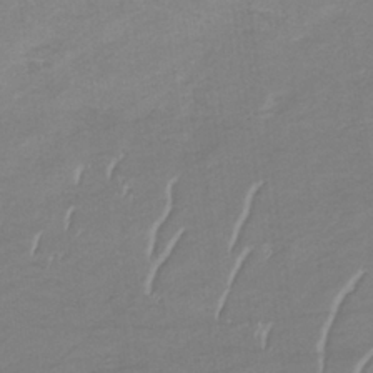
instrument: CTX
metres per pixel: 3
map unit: lHb
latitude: -34.0661
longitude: 68.8974
